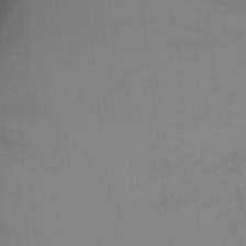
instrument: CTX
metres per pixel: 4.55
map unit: Ht
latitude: 1.7071
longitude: -23.2348
